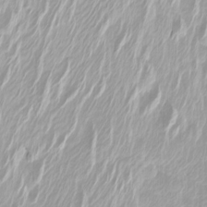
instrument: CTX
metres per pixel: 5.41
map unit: Htu
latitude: -3.9367
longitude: -71.8772
